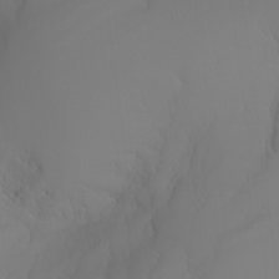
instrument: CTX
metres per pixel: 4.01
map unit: Aa
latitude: -6.6707
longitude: -85.4615
